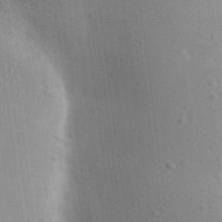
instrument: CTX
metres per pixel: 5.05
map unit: Aa
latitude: 17.3671
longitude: -149.0081
